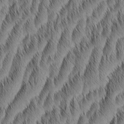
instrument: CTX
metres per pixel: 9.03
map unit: Aa
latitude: 6.0633
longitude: -130.2334
